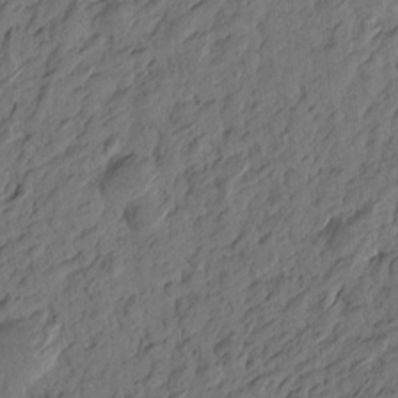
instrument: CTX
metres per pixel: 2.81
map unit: Htu
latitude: -3.7666
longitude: -175.9717
